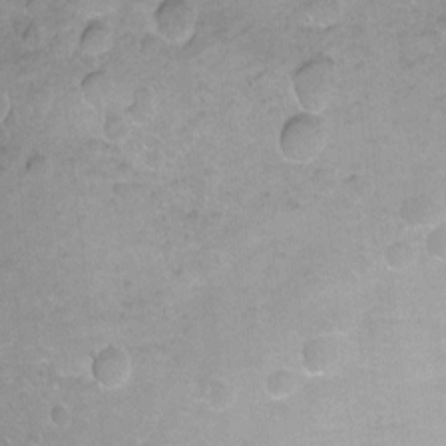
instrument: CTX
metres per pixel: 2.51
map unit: Ht
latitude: -1.9367
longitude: -26.8002
